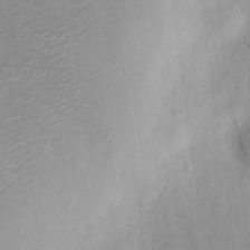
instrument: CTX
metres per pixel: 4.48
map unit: Nve
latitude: -22.5385
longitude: 106.7652
